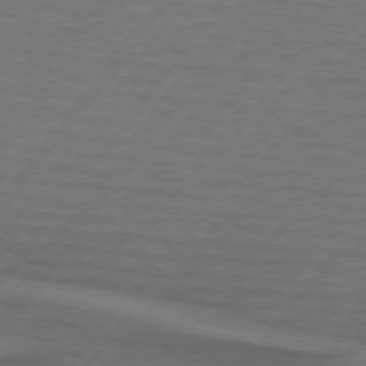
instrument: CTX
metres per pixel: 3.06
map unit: lApd
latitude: 74.4223
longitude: -78.3845
